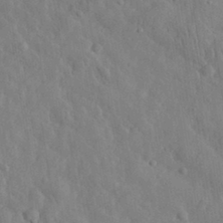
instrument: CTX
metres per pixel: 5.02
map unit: eHh
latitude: 32.3278
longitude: -74.2334
